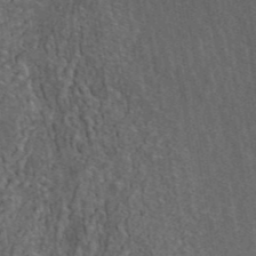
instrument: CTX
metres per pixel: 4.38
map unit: ANa
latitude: 43.5371
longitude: 16.2740
